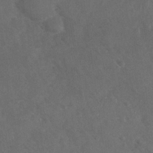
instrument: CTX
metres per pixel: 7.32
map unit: Nhu
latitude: -29.3132
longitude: -62.2712
